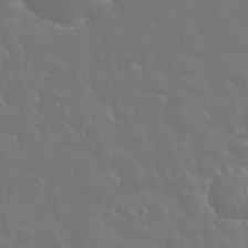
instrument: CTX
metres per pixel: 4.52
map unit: eHh
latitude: 33.3482
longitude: -60.4034
